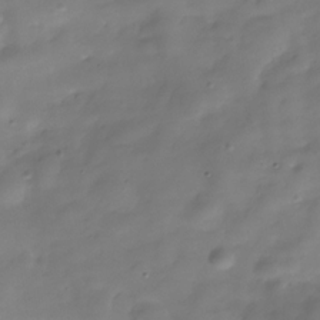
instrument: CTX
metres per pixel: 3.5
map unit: Hve
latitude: -30.6140
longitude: 93.8989
